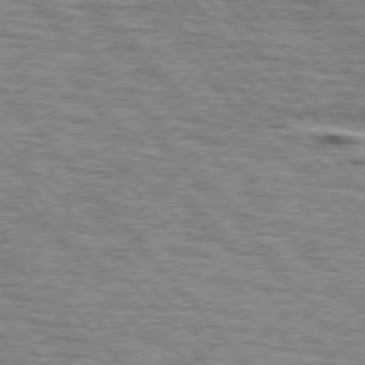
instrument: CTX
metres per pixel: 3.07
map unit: lApd
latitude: 75.5749
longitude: -77.0458
